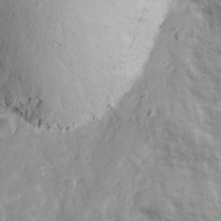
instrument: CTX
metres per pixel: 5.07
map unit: Ave
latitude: 13.1214
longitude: -103.3292
